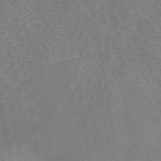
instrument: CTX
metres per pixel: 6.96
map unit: eAb
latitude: 43.0081
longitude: 107.1054
